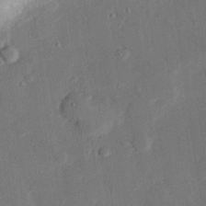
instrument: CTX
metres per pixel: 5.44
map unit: eHh
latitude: 27.1781
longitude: -81.1592
